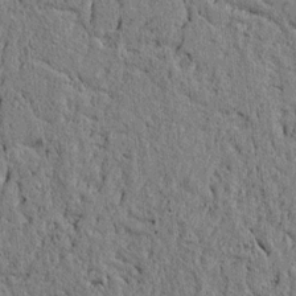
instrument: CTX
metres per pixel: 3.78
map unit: lAvf
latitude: 6.7057
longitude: 167.2187
